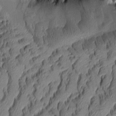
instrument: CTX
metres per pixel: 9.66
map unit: Aa
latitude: 8.7624
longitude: -129.0836
